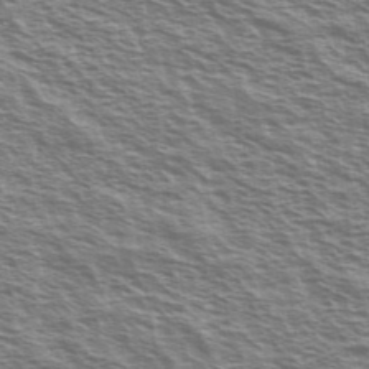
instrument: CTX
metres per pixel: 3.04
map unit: Ave
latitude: 38.3845
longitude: -110.2523
